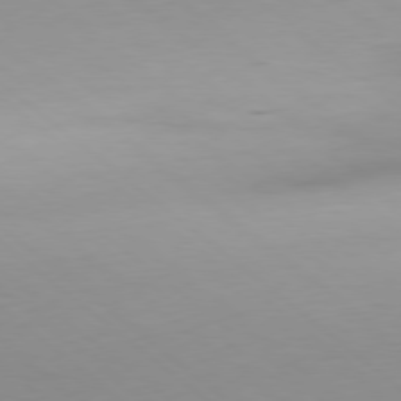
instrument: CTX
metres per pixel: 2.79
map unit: Ap
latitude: -78.7652
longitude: -74.1956
